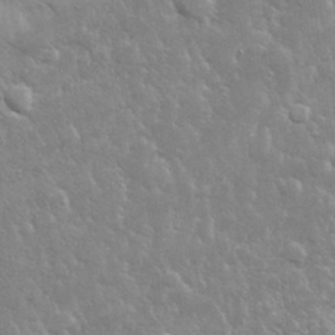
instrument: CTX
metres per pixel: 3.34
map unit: lHvf
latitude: 32.2145
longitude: -93.3292
